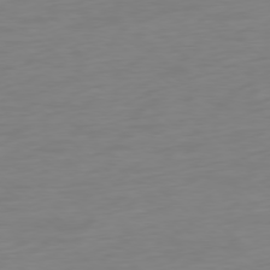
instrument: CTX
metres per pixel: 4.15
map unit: Ap
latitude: -78.6140
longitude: -66.7624
